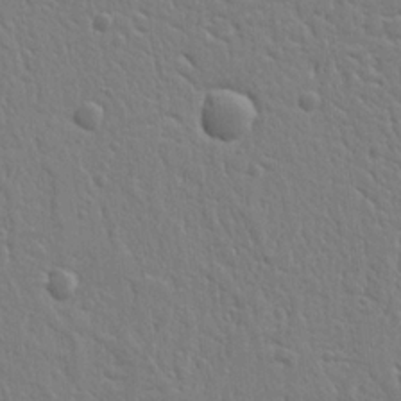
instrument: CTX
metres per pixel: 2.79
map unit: Ht
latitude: 9.5371
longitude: -76.7624
